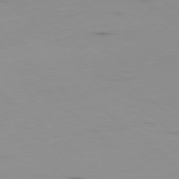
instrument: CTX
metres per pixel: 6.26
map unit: Hpe
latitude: -78.5573
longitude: 12.7652
